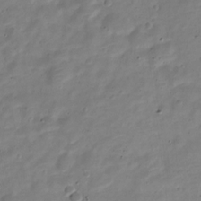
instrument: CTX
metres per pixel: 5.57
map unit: Nve
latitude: -22.7274
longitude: 105.1053
